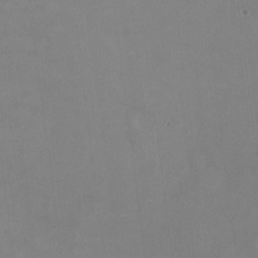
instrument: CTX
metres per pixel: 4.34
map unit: HNhu
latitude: -0.4440
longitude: -3.9906
